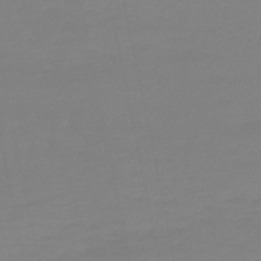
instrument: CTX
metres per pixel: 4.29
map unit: lHb
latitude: -49.6722
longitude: 80.1417
